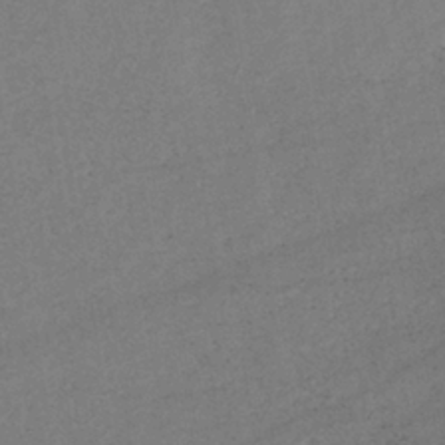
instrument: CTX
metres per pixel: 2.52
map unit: lHb
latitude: -36.4818
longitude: 72.2739
